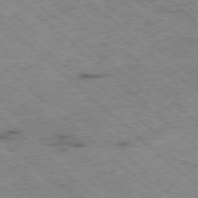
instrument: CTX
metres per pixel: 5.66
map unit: Ap
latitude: -78.5384
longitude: -49.8961
